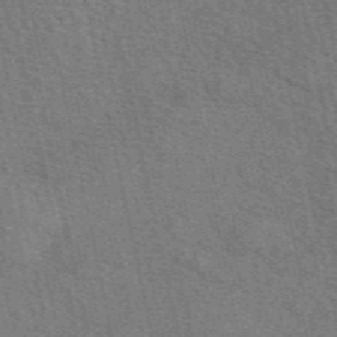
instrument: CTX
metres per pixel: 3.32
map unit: eAb
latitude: 48.8947
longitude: 106.2362
